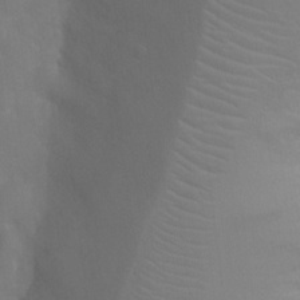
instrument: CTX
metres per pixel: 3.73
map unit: Ht
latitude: -4.3306
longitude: -25.2537
